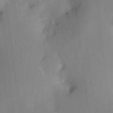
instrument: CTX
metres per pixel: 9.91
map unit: eHh
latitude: 0.2711
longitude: 16.5763
